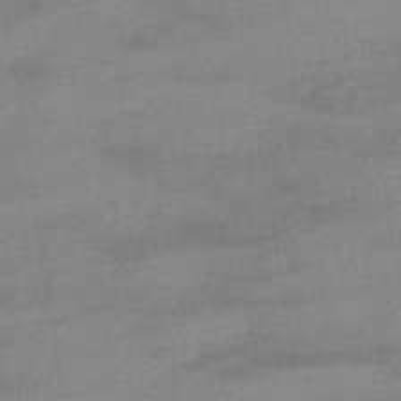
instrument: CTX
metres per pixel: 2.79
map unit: eHb
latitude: -44.8408
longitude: 85.0297
